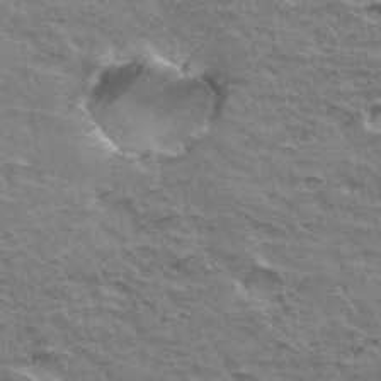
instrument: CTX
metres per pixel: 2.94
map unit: Hto
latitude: 34.3656
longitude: -45.4048
